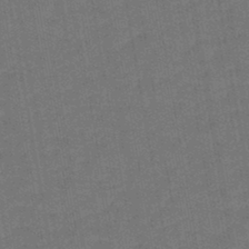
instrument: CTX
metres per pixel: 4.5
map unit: lHb
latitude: -43.4454
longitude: 63.0297
